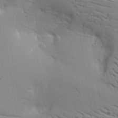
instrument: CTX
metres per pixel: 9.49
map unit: lAvf
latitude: 16.7246
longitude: -125.8205
